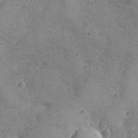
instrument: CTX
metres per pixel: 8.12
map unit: Ave
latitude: -8.2928
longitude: -118.8191
